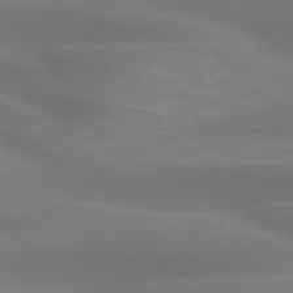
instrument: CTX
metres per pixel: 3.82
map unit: lApd
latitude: 74.5168
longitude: -48.6113
